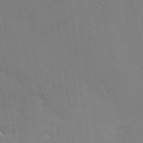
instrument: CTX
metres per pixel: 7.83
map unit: Nhu
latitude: 0.4412
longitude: -78.0255
